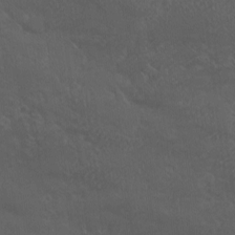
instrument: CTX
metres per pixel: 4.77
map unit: eHh
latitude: -3.8233
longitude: 19.4076
